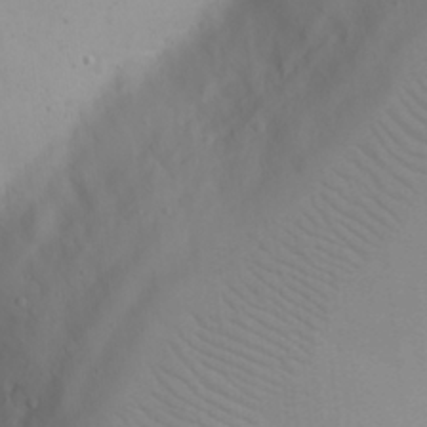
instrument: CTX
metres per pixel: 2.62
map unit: eHh
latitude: 21.5371
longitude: -64.3089
